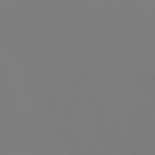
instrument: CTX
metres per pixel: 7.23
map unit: lHb
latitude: -49.1809
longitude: 68.3684
